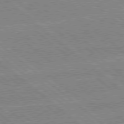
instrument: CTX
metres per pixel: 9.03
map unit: Hpe
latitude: 78.3279
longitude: -160.3089
